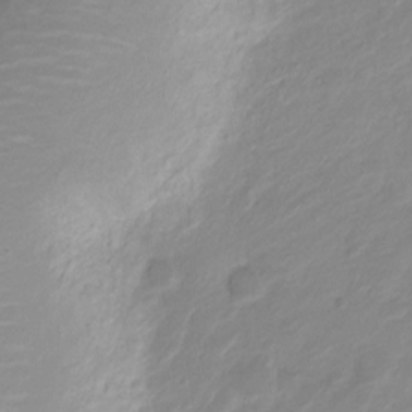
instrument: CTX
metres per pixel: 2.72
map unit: Nve
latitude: -18.5196
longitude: 108.0472
